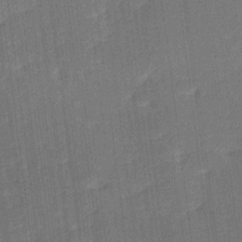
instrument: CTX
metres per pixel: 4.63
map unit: Ave
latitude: 17.1970
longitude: -138.4412
